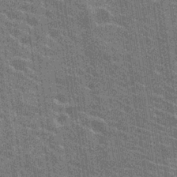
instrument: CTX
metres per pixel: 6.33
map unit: Hto
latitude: 22.8002
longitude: -40.7813
